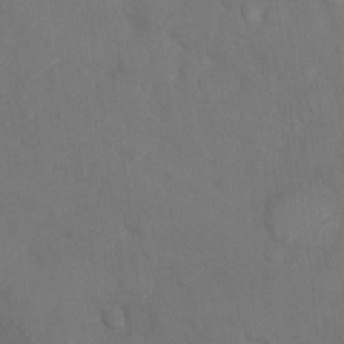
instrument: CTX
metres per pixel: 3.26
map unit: Ht
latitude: 4.1389
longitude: -28.1011
